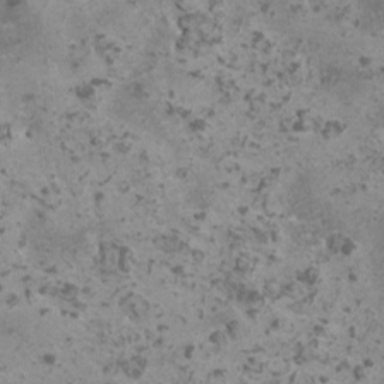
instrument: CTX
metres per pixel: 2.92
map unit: HNhu
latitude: 0.5734
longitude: 2.8030
